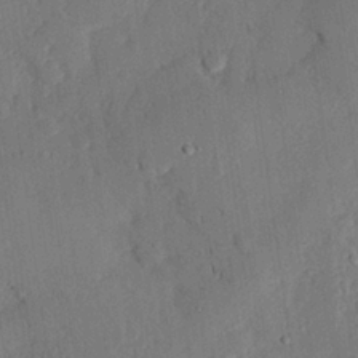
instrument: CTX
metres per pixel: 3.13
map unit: eHh
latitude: 25.5749
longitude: -81.1592
